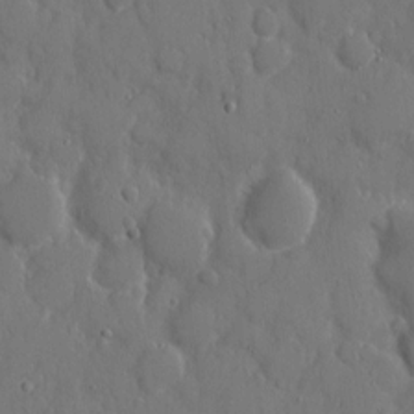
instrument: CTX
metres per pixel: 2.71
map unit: eHh
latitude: 7.7450
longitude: -68.4601
